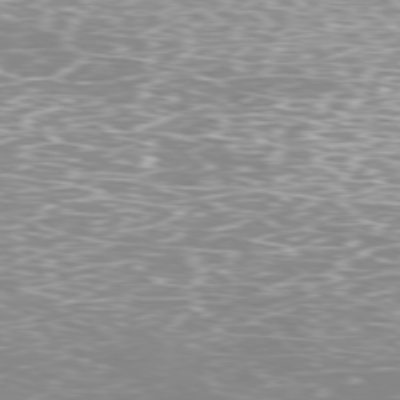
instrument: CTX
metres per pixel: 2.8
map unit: Hpe
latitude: -79.0864
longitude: 7.9745
